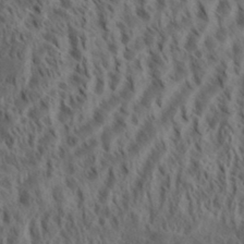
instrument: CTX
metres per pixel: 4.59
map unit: eHh
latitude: 34.9135
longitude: -137.7072
